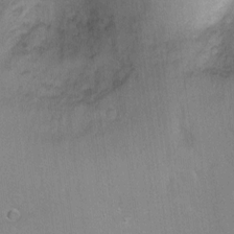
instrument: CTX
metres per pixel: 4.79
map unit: Ht
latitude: -5.6722
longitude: -36.0822
